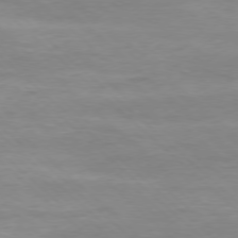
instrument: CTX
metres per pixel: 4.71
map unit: Ap
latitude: -77.9367
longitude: -81.4615
